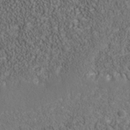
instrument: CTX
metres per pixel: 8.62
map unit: Nhu
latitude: -39.8611
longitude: -84.5357
